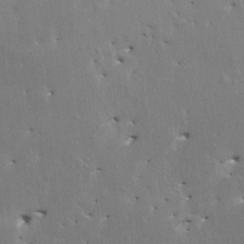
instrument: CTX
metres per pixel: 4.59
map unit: HNhu
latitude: 4.1011
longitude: 4.2739
